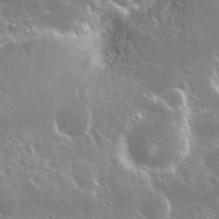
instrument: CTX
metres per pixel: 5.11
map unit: Nhu
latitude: 25.7827
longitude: -58.2523
